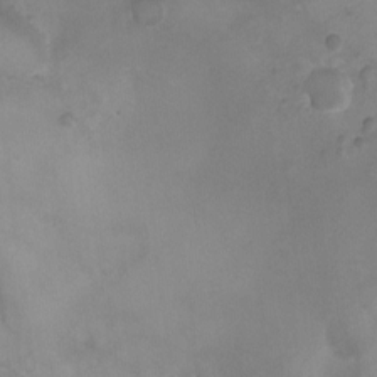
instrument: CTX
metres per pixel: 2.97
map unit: Ht
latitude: -4.2172
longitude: -19.7638
